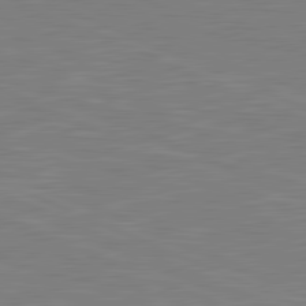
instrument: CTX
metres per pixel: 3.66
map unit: lApd
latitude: 81.6883
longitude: -170.7057
